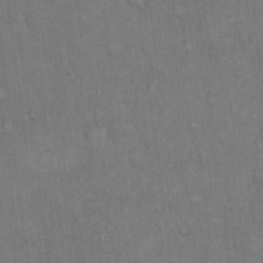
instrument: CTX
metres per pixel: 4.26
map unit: Hto
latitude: 15.8395
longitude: -60.9324
